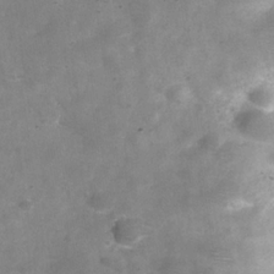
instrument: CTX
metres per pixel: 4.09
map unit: Hve
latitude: -31.2943
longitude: 92.9731
